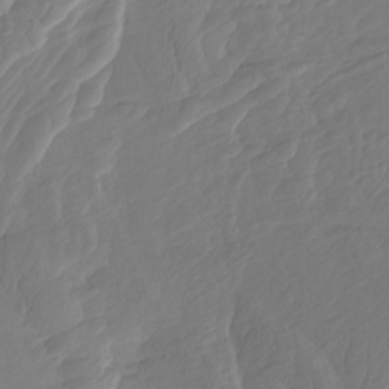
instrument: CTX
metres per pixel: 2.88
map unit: Htu
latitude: -7.6722
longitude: -67.2348
